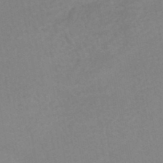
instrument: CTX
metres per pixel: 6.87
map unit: HNhu
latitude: -48.3873
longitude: 99.5588
